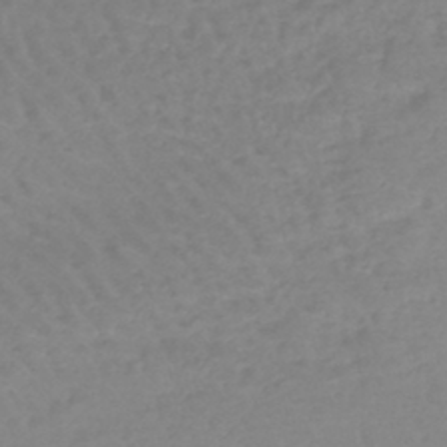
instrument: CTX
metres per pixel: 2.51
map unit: lHb
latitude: -44.1795
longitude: 70.3495
